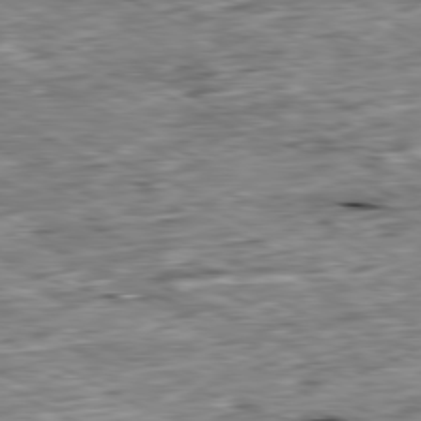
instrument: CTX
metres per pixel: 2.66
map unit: Ap
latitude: -80.6519
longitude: -87.3293
